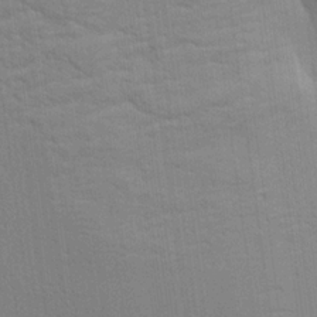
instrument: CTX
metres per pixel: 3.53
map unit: Aa
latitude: 21.0459
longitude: -140.6868
